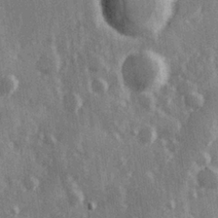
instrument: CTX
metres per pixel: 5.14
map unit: Hve
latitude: 26.4223
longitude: 147.4454
